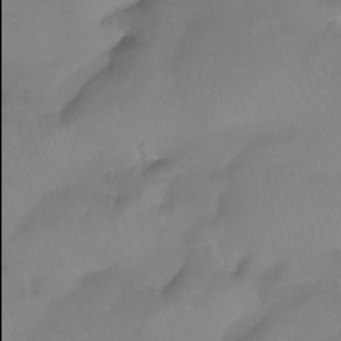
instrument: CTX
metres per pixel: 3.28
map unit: Htu
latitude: -13.7100
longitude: -45.9906
